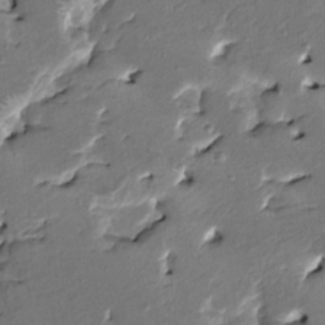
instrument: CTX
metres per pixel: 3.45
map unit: HNhu
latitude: 4.7813
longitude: -5.6883
